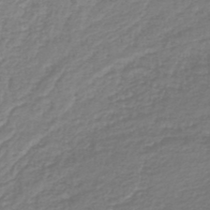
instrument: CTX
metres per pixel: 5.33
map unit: lHb
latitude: -45.3321
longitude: 61.4265
